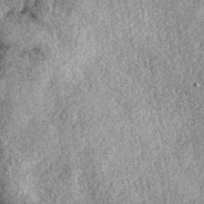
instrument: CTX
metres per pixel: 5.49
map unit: eAb
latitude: 39.4804
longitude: 111.5588
